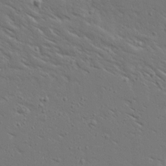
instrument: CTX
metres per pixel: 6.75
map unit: Ave
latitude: 14.7813
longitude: -139.5371
